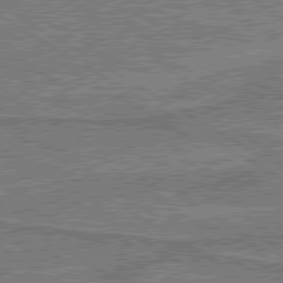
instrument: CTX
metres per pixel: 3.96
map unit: lApd
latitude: 79.8584
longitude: 168.6329
